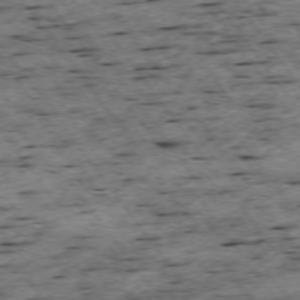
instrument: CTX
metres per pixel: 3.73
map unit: Ap
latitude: -74.6141
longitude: -87.6505
